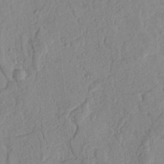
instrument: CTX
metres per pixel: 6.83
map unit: Nhu
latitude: 17.5371
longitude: -78.2523
